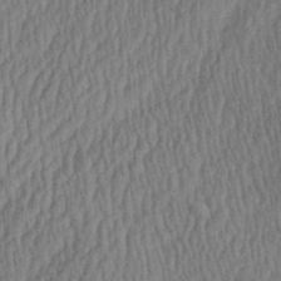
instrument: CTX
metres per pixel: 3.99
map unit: Aa
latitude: 29.0080
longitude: -138.8380
